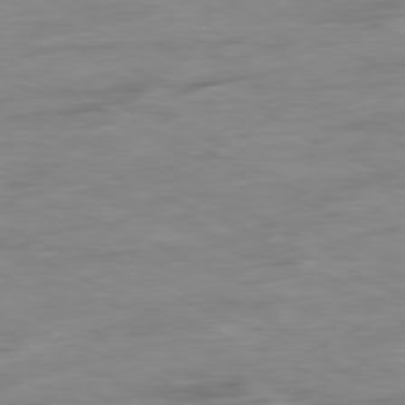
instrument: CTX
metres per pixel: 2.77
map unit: Ap
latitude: -80.5385
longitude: -92.0822
